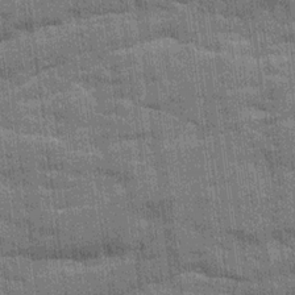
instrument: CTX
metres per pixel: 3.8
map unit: Ave
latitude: 20.0444
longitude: -129.8394
